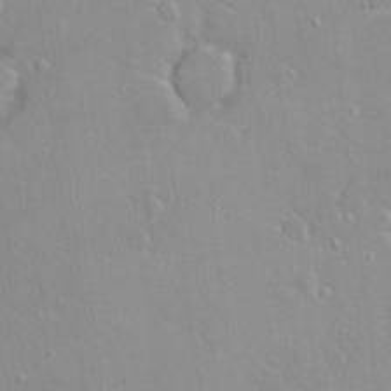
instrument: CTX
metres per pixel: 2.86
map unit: Nhu
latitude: 1.2914
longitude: -16.4978
